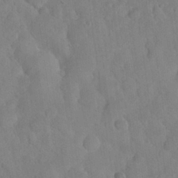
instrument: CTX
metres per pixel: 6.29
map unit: Nhu
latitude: 27.1025
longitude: -65.4993
